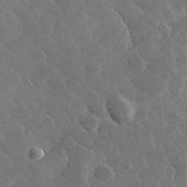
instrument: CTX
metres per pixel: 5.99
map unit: lHvf
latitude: 34.2900
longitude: -87.4993
